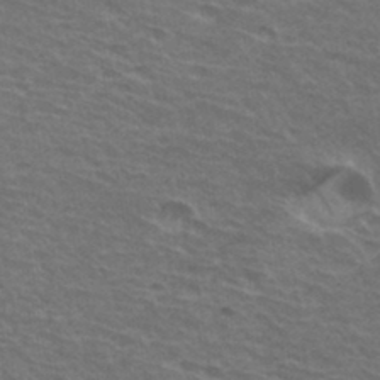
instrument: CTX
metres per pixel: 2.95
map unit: Hto
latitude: 33.9528
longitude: -40.9324
